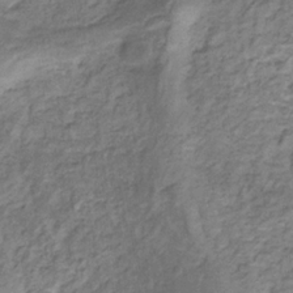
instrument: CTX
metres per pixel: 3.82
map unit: eHb
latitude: -31.0675
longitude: 68.7085
